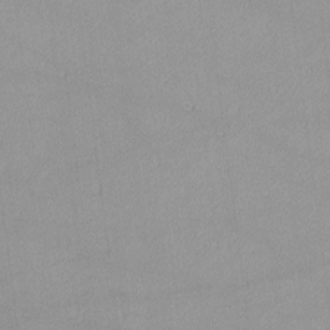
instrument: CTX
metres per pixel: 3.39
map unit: lHvf
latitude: -12.9920
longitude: -103.0269
